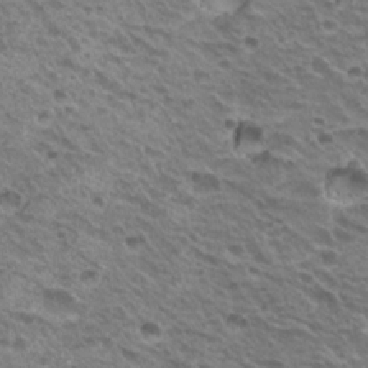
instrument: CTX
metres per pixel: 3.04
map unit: Nhu
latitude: 20.0633
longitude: -31.5183
